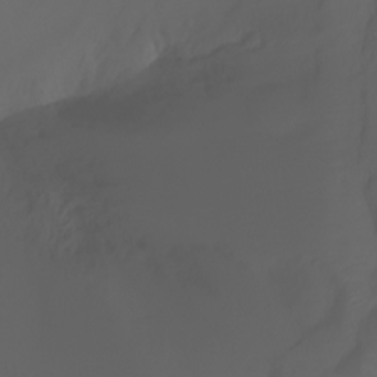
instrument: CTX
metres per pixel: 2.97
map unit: Ht
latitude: -3.4832
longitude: -61.4426
